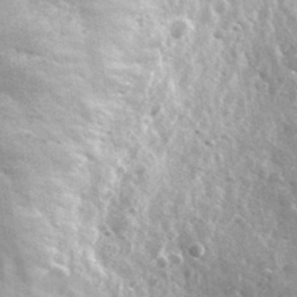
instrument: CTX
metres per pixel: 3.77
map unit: lHvf
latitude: 35.9717
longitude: -88.0444
